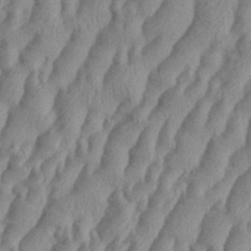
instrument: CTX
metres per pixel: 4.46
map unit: eHh
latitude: 36.2334
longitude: -137.6694
